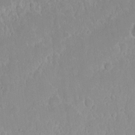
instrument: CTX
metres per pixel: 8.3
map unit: eHh
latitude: 15.0459
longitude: -71.8205
